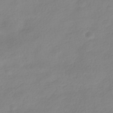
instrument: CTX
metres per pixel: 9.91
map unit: HNhu
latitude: -40.5007
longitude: 96.6519
